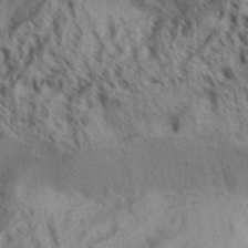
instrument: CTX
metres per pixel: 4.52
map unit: Aa
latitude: 32.2334
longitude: -137.0648
